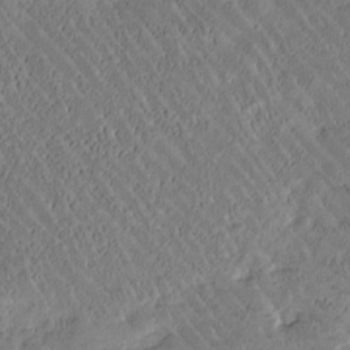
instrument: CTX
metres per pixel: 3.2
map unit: Htu
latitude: -1.7289
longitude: 176.1228
